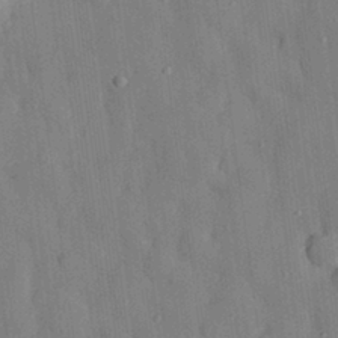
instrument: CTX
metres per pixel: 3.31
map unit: eHh
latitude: 28.8002
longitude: -76.9136
